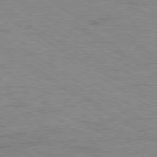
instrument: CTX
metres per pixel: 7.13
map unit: Ap
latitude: -80.3307
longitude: -52.6491
